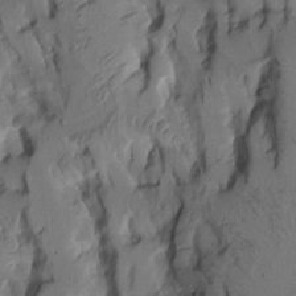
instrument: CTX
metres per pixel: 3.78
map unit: Aa
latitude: 8.8947
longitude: -127.0648
